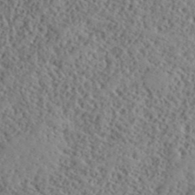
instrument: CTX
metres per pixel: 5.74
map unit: lHvf
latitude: 40.6868
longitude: -88.8569
